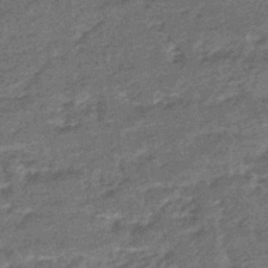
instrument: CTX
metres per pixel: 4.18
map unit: eHb
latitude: -45.6533
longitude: 88.6329
